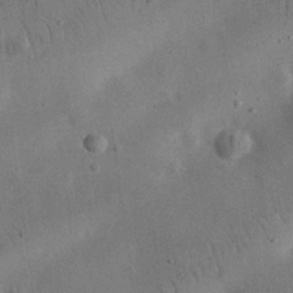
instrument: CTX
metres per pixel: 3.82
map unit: eHh
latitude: 25.5749
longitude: -68.4979
